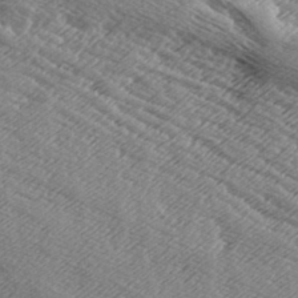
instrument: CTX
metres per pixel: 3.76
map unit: lAa
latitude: -6.5384
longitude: -123.8772
